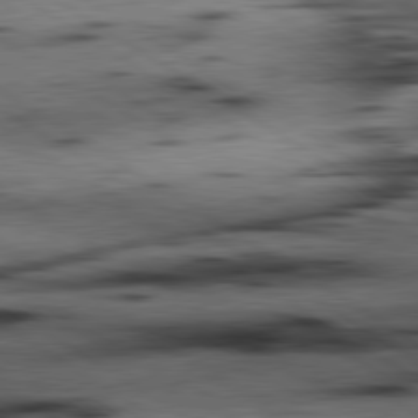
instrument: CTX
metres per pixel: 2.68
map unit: lApd
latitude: 80.4790
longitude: 159.3509
